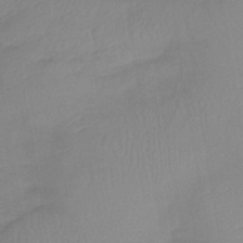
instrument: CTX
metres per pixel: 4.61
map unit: lHb
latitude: -41.0297
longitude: 77.3510
